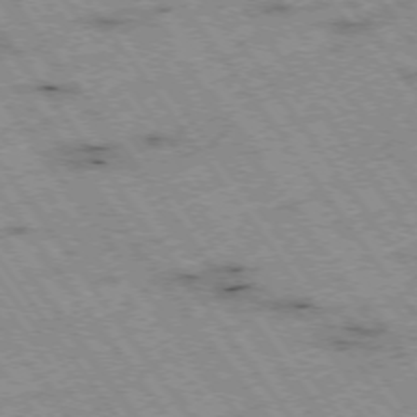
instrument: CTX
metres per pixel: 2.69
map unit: Hpe
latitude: -74.8219
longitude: 3.9745
